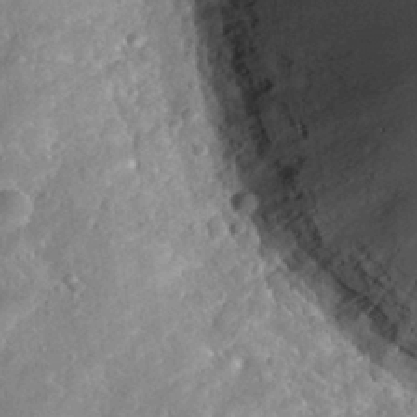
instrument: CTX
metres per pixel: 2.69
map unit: Nhu
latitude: 29.6694
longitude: -53.1781
